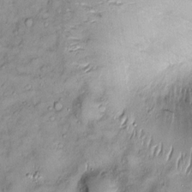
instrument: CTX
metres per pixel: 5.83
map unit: Htu
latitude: -5.1053
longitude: 159.6344
